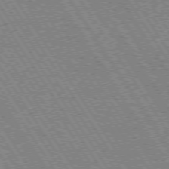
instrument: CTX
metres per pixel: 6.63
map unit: Hpe
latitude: 73.2915
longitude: -141.1592
